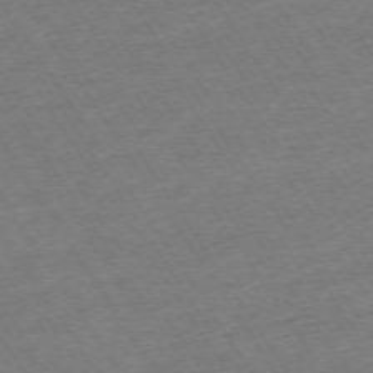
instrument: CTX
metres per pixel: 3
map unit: Ap
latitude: -73.8422
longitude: -84.4412
